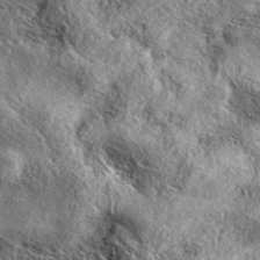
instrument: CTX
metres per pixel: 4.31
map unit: eAb
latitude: 38.4790
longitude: 109.5588
